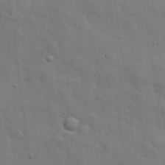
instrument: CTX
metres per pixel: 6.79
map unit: eHh
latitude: 29.1781
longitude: -75.4049
